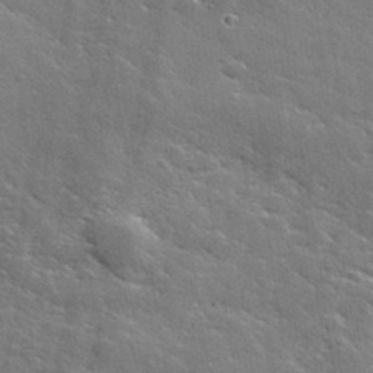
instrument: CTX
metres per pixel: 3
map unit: lHvf
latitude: 35.8394
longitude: -91.0458
